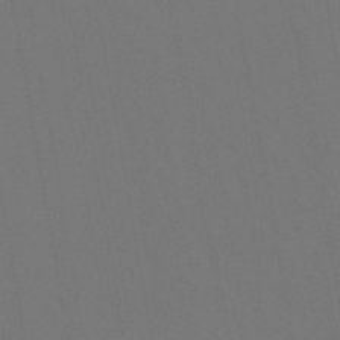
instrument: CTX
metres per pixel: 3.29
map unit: lHb
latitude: -47.8611
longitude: 73.3132
